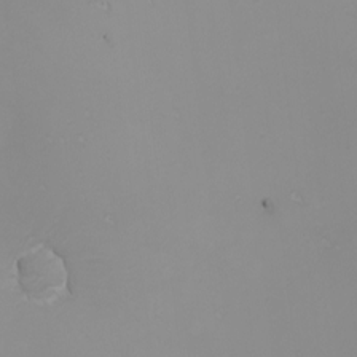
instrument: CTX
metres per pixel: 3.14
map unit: Nhu
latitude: -6.9163
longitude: -81.5749
